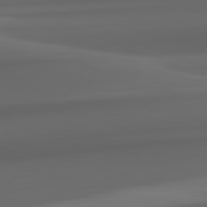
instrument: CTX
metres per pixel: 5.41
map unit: lApd
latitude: 82.2333
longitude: 143.6155
